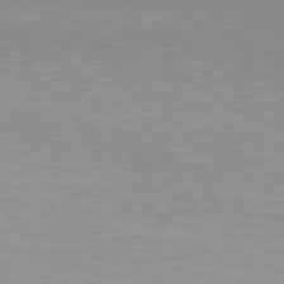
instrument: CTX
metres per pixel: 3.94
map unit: Hpe
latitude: 78.3468
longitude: -145.0836
